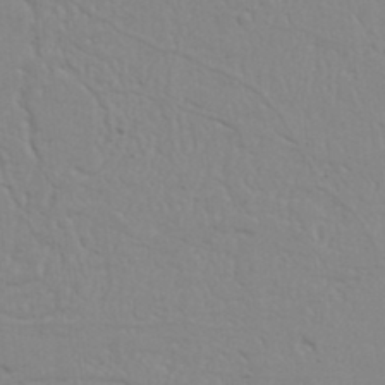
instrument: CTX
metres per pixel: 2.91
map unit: Nhu
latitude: 20.3279
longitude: -73.0459
